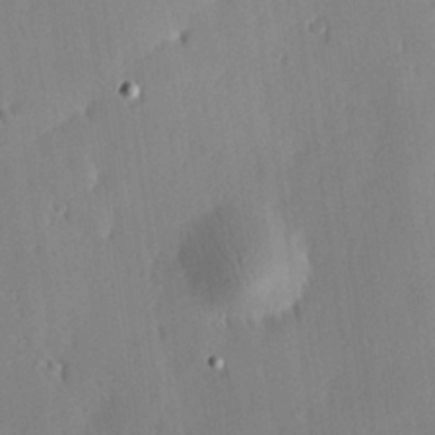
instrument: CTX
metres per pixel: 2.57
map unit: Hve
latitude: 25.2537
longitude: -93.3103
